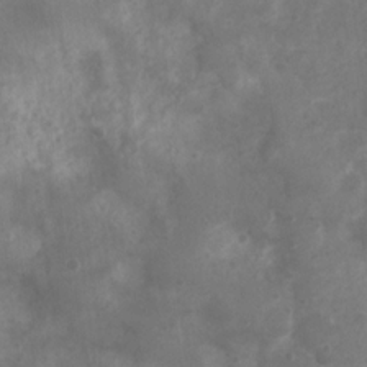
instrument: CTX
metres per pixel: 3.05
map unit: Nhu
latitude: 6.3656
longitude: -18.1200
